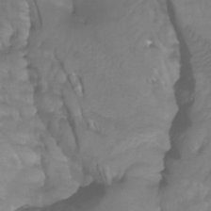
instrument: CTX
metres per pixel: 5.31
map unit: Htu
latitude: -4.8030
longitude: -76.6490
